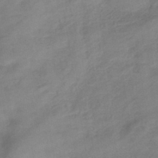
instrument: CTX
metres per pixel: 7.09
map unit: eHb
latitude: -43.7099
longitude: 85.2376
